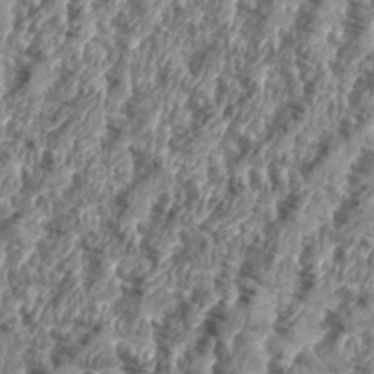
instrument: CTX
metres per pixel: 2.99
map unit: eHh
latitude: 35.4048
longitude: -136.9325
